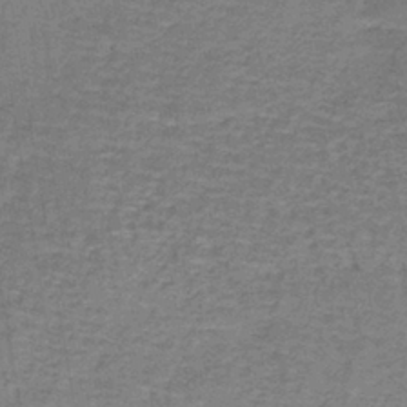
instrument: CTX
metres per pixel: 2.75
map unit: lHb
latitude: -39.1620
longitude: 60.0850
